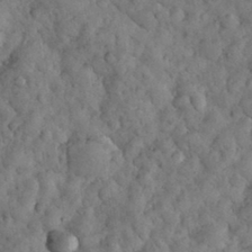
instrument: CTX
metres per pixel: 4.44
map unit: eHh
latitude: 33.3671
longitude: -68.5168
